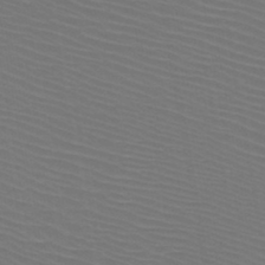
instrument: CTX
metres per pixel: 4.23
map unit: HNb
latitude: -47.5021
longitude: -43.9906
